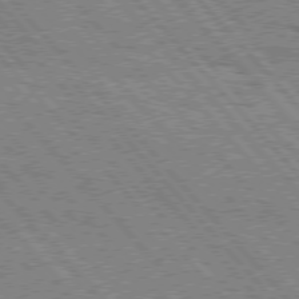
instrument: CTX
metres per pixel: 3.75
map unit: Hpe
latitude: 75.7828
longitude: -151.0269
